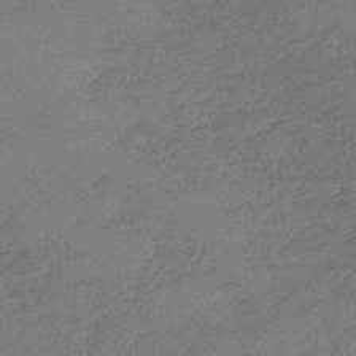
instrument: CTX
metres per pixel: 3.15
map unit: lHb
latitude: -44.5196
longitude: 70.8219
